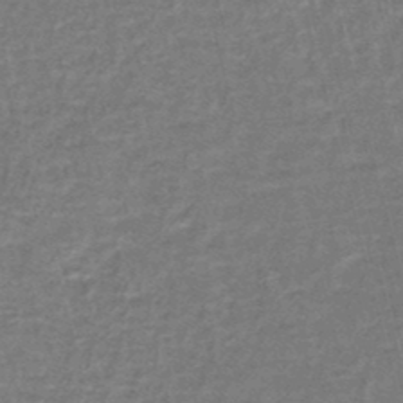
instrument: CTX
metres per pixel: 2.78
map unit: lHb
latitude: -43.7855
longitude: 55.8800
